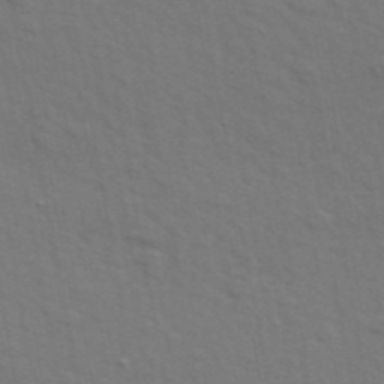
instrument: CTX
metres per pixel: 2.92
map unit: ANa
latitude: 47.9150
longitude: -76.3845
